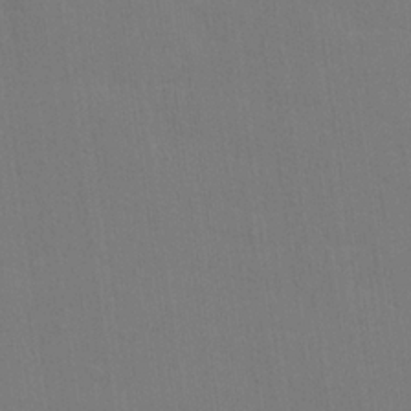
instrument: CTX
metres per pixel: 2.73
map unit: lHvf
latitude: 22.3278
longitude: 142.3495
